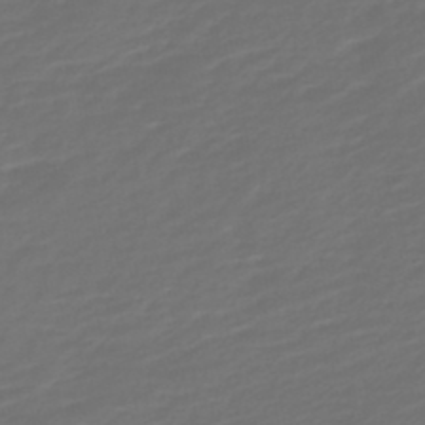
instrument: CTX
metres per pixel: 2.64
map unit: HNb
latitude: -47.6910
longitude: 55.1998
